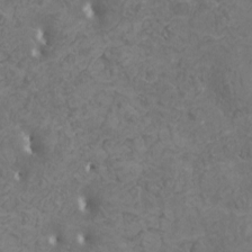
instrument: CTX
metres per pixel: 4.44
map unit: HNhu
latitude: -0.8975
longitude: 2.0661
